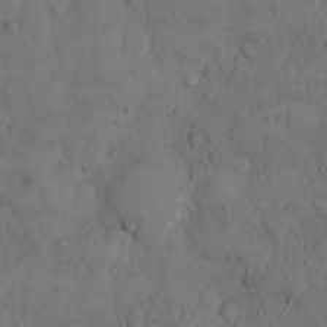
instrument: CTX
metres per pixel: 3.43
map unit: Hto
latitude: 8.9136
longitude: -57.8394
